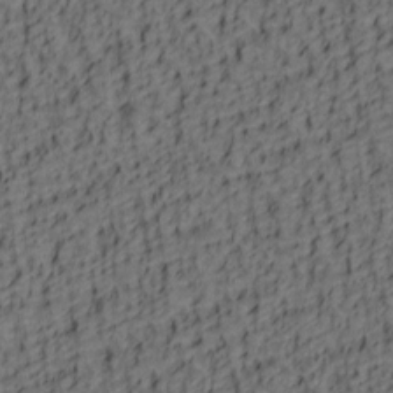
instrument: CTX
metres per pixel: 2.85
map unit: lAa
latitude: 4.6679
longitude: -114.3467
